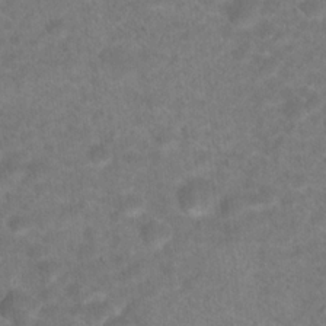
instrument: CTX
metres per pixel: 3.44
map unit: Hto
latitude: 18.9513
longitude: -39.0647
